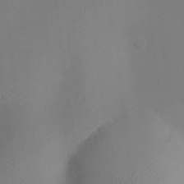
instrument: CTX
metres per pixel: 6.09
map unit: Ht
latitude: -6.2172
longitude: -20.4601
